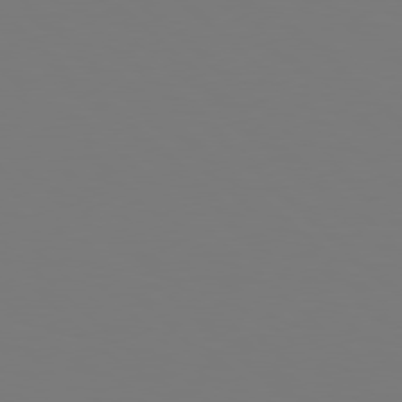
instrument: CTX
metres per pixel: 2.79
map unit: Hpe
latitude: 78.2901
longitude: -162.2901
